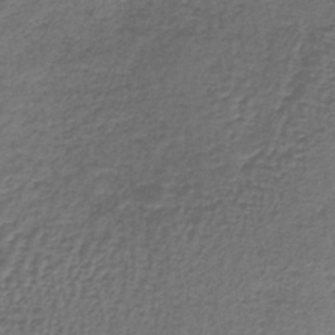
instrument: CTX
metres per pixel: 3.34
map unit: lHb
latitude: -39.7100
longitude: 61.0109
